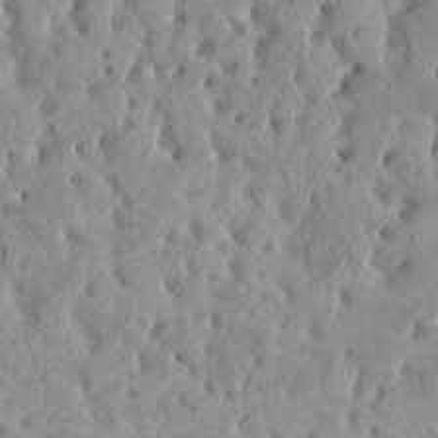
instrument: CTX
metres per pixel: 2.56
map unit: HNhu
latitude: 2.1011
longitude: 7.3698
